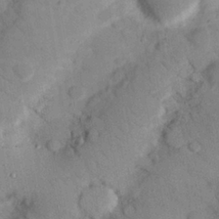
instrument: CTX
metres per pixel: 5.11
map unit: Nhu
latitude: 25.1025
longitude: -73.0837
